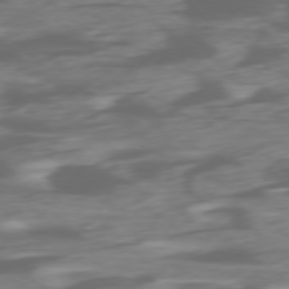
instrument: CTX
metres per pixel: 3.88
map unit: Ap
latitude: -76.6896
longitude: -78.4601
